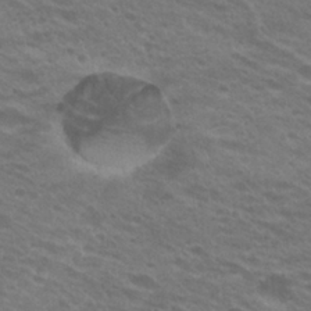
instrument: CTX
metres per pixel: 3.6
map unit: Hto
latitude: 26.5735
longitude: -29.5749
